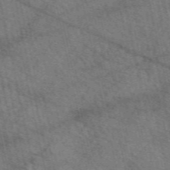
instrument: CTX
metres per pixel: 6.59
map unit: eAb
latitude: 50.9324
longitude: 114.0283
